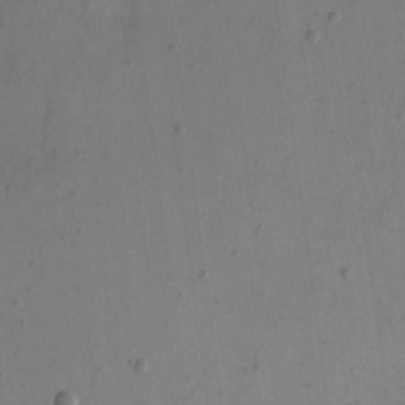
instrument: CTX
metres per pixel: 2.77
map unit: eHh
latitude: 16.2523
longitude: -67.9528
